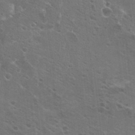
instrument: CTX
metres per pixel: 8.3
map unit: Hto
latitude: 23.1781
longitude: -42.0633
